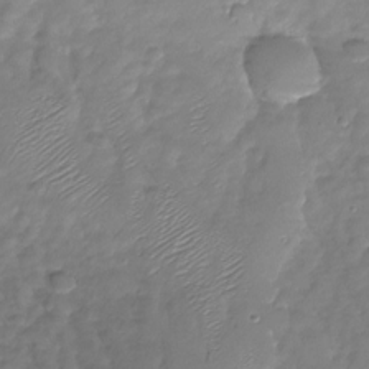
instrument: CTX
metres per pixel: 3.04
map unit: Nhu
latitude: -28.0850
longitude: -60.3089
